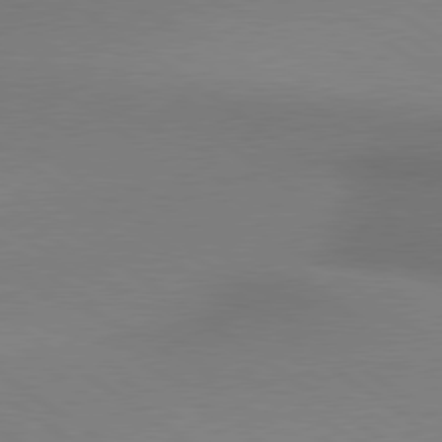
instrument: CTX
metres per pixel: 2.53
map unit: lApd
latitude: 79.2915
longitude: 178.8219
